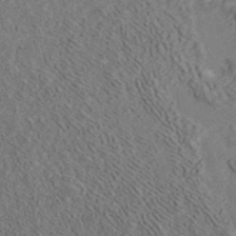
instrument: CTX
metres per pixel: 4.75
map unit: ANa
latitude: 42.6113
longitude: 30.7841
